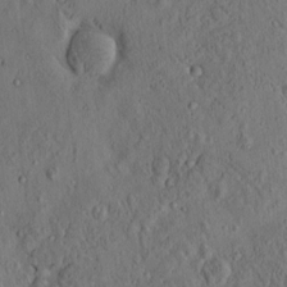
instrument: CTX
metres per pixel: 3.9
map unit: eHh
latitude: -1.0865
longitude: 18.7463
